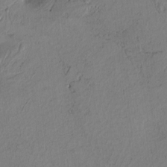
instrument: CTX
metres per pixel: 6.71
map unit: Htu
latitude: -2.8219
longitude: 169.6910
